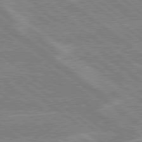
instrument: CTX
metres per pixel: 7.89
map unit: lApd
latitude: 79.0459
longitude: -160.3656
